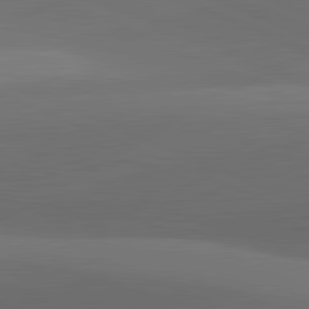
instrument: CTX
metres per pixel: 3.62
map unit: lApd
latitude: 81.9150
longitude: 130.6896
